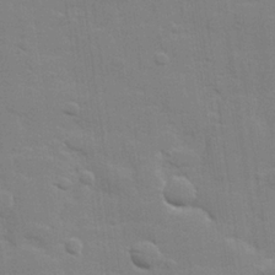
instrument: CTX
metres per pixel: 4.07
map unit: lHvf
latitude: 24.2144
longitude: 142.0850
